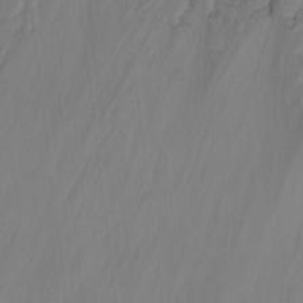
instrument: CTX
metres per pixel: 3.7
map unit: Nhu
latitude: -12.3873
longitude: -62.4979
